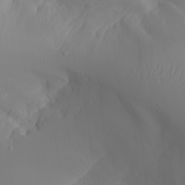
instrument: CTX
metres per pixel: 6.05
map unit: Aa
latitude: 24.9702
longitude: -127.4049
